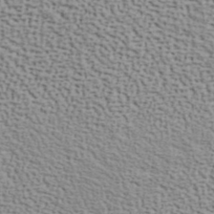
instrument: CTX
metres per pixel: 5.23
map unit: ANa
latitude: 41.0080
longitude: 29.7100
